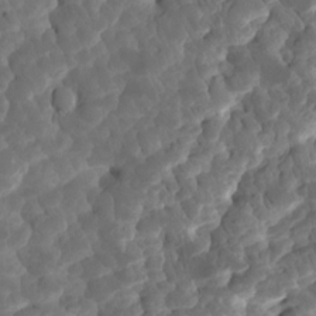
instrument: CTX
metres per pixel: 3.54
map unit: eHh
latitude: -1.0109
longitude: 14.6330
